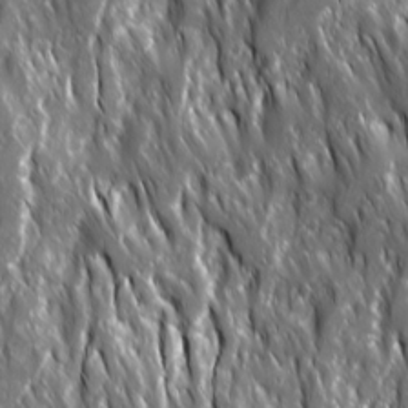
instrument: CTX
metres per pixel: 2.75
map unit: Ave
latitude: 15.3860
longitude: -133.3671
